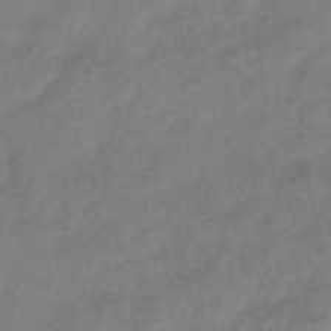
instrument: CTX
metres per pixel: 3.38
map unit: eHb
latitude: -34.8030
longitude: 81.0298
